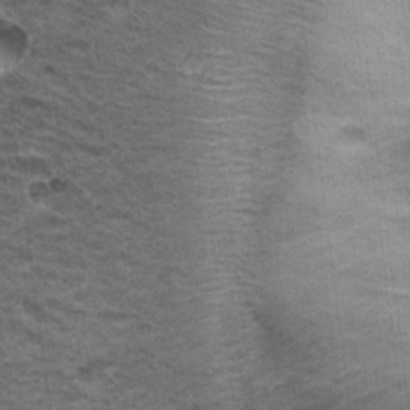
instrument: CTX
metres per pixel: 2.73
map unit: Nhu
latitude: 19.6694
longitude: -31.5183
